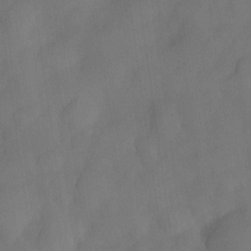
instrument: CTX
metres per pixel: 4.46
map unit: Nve
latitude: -27.5777
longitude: -148.3845
